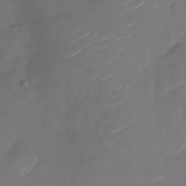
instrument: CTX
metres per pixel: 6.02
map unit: Nhu
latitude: -27.4832
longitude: -73.8962
